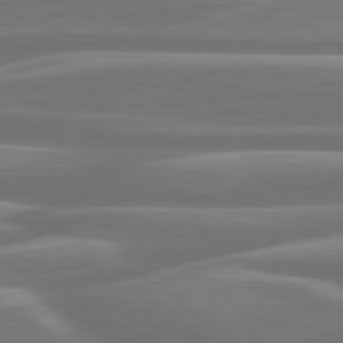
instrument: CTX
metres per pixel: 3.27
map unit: lApd
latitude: 79.9150
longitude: -127.4427
